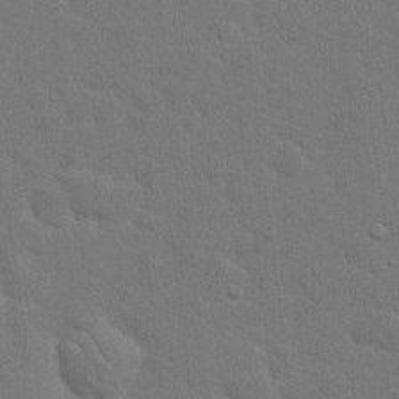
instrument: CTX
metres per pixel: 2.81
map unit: eHh
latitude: 19.8772
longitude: -62.2523
